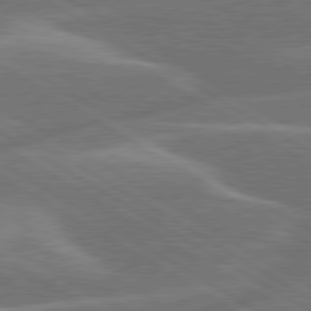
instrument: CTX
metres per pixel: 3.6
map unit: lApd
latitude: 79.9906
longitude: -131.4238
